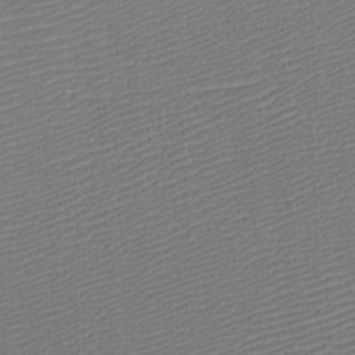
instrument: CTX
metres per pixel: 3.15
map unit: eHh
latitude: -3.6721
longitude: -79.8017
